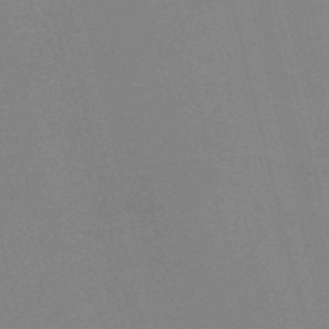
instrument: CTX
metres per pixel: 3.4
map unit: HNb
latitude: -52.5384
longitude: -47.1970
